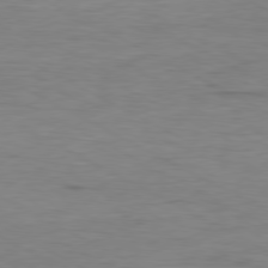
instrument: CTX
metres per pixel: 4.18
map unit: Ap
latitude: -80.1228
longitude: -83.1403
